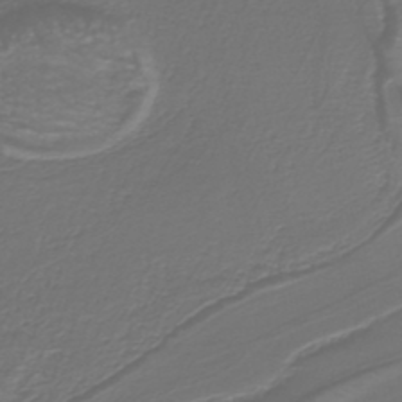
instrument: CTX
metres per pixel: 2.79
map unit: lHb
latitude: -39.4644
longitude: 53.6721
